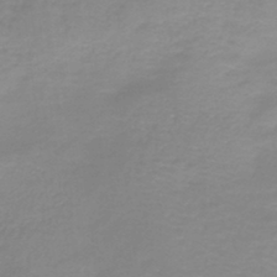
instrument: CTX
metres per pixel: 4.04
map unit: HNb
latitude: -44.5007
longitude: 53.1998
